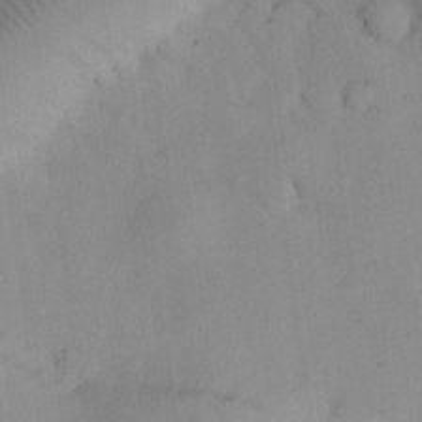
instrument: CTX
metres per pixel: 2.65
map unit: Nhu
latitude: 26.5357
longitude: -68.9703
